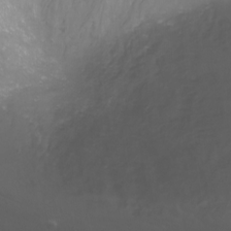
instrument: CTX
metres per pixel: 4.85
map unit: Nhu
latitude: -1.1809
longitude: -77.9528
